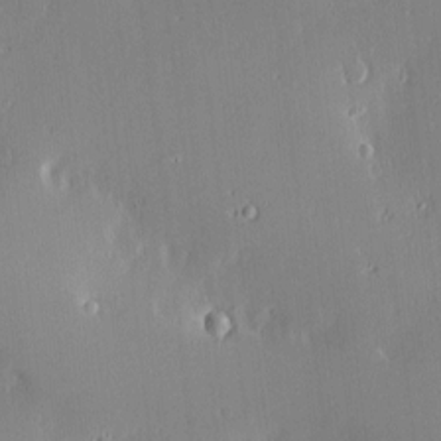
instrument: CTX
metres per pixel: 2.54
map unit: Nve
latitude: -8.2172
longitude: 173.3887
